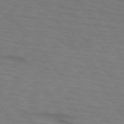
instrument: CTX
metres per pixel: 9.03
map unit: lApd
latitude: 73.1026
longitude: -75.8583
